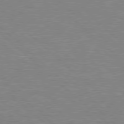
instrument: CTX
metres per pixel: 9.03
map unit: Hpe
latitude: 77.8394
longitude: -152.5735
